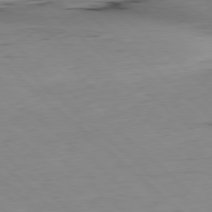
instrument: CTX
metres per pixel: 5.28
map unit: Hpe
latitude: -79.4643
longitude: 9.0675
